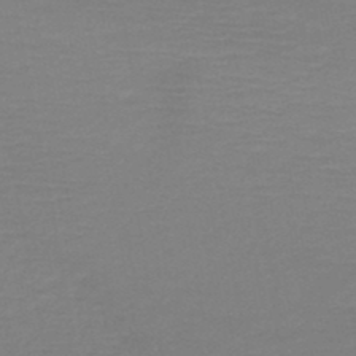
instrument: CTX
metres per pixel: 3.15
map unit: HNb
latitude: -49.2565
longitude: -44.5546
